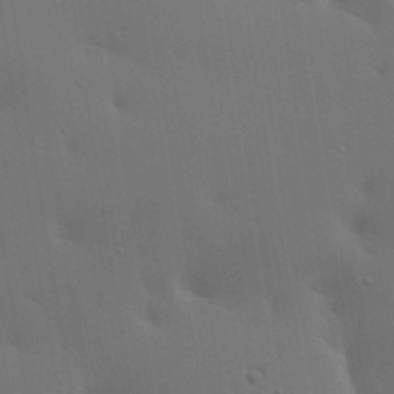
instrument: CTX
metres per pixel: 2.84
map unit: lAa
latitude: 19.7260
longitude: -138.8947
